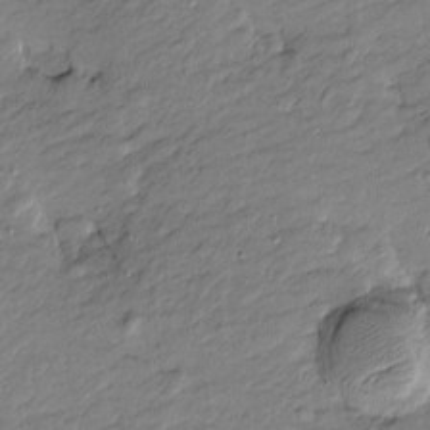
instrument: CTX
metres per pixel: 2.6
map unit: Htu
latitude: -8.6518
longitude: 177.4643
